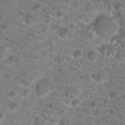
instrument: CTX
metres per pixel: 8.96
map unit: Hto
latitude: 19.5371
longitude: -41.3292
